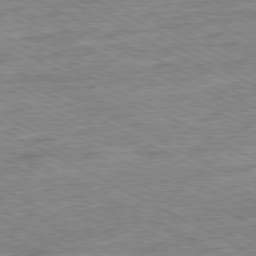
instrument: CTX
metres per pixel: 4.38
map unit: Ap
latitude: -80.8408
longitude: -76.2900
